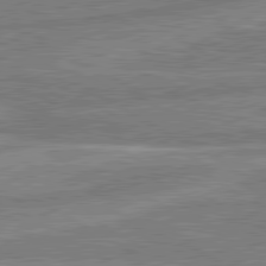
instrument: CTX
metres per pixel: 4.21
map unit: lApd
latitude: 80.6868
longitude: -170.7435
